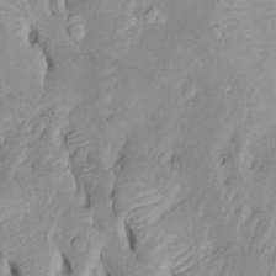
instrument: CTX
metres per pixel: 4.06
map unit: Htu
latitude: -5.8800
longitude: 151.7099
